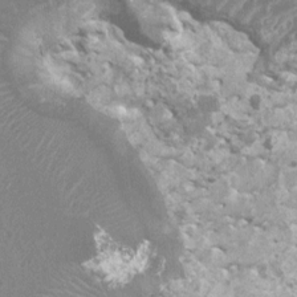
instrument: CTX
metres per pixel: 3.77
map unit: HNhu
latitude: 1.6693
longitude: 0.4062
